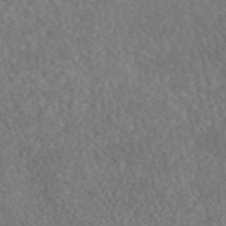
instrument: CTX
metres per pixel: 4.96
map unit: eAb
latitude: 45.0269
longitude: 124.0094
